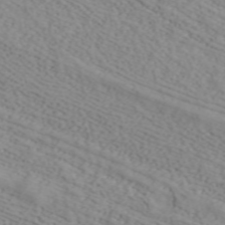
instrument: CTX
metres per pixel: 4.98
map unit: ANa
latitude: 41.3292
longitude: 34.0283
